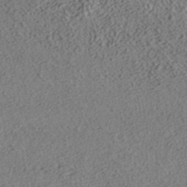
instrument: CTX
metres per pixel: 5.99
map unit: ANa
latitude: 36.2523
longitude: 12.9164
